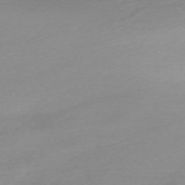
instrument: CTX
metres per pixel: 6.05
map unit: Nhu
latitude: -67.2754
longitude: 39.5021
